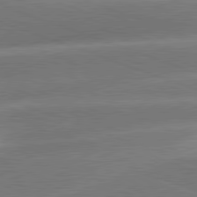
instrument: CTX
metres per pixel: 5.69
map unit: lApd
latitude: 81.2915
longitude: -158.9136
